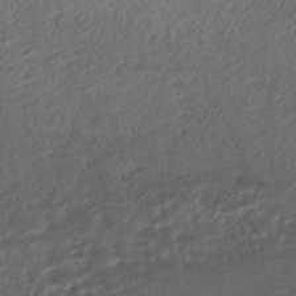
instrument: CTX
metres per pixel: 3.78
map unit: HNhu
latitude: -42.1794
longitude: 103.7667
